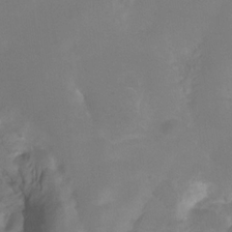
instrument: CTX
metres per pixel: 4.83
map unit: HNhu
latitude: -27.7099
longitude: 75.4644
